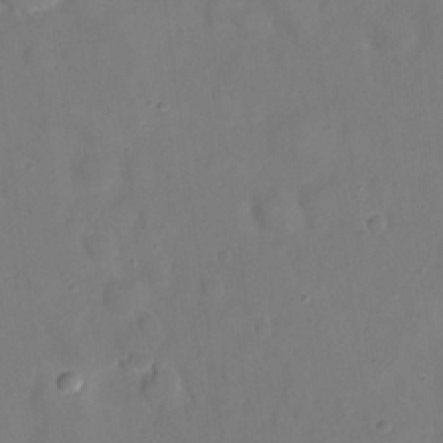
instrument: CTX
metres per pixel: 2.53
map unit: eHh
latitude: 22.1956
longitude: -62.5924
